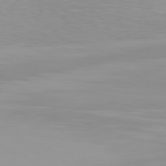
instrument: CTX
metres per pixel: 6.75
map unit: Hpe
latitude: 78.2145
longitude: -144.2144
